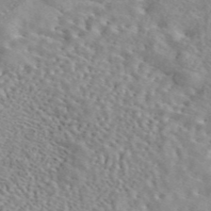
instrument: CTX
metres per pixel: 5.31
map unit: eAb
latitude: 44.3089
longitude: 112.5574
